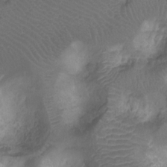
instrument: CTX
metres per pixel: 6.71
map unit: Ht
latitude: -7.9367
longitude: -19.7449
